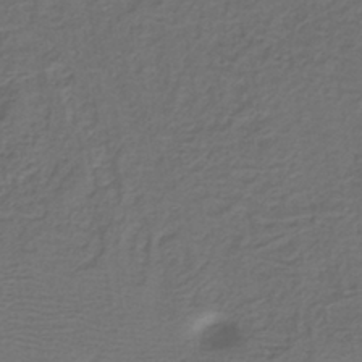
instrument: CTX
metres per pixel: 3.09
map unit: lHb
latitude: -39.0487
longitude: 57.8611
